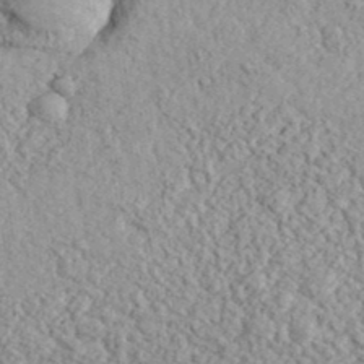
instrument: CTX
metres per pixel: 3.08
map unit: eHh
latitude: 37.4993
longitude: -81.2159
